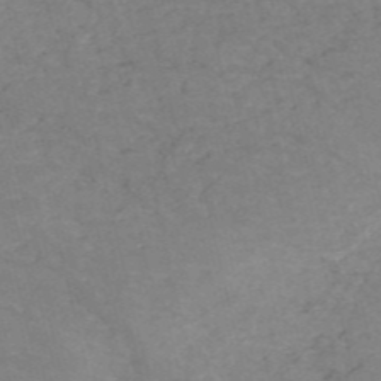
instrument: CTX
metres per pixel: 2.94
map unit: HNb
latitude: -54.1417
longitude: -47.4427
